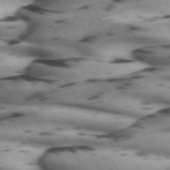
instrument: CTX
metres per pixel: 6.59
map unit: lApd
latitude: 71.6505
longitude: -52.0255
